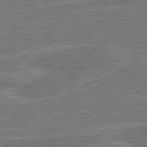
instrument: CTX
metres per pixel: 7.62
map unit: lApd
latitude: 80.7813
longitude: 119.4643
